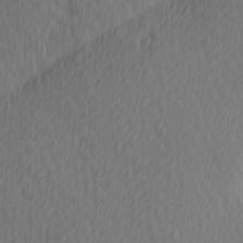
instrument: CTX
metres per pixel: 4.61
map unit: Hve
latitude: 14.1011
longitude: -91.2537
